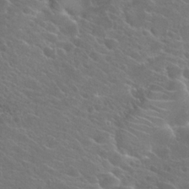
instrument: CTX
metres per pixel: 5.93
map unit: Hto
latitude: 24.3656
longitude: -39.4804
